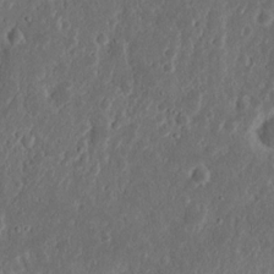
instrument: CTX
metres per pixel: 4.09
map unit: Nhu
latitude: 14.1200
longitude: -73.6883
